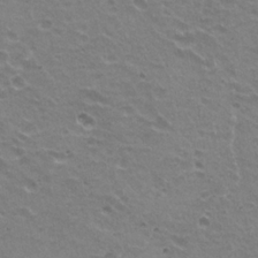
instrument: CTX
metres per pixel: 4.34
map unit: Hto
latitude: 20.8002
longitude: -32.1200
